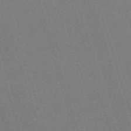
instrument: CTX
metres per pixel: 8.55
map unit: eHh
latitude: -63.4076
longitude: 49.6722
